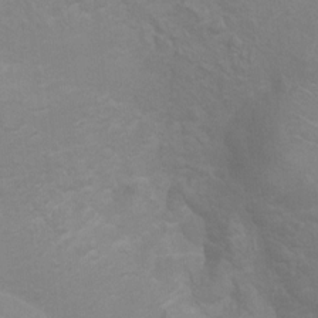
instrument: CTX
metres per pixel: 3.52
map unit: Hto
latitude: 6.6679
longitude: -35.8772
